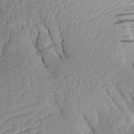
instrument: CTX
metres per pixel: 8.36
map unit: Aa
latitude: 9.4993
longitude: -127.8395
